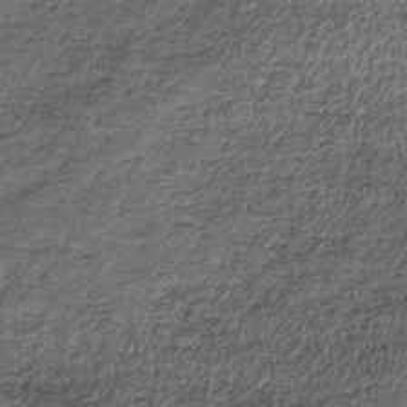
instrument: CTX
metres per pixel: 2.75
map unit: lHb
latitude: -39.4265
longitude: 66.5007
